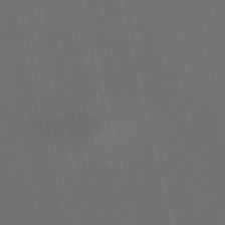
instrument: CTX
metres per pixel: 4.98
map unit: Nve
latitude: -59.7855
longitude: 61.2754
